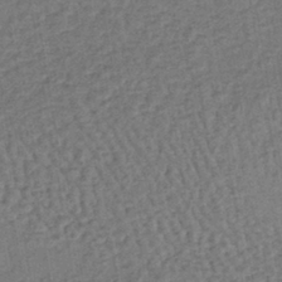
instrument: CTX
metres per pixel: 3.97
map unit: lHb
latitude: -38.8975
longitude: 62.5384
